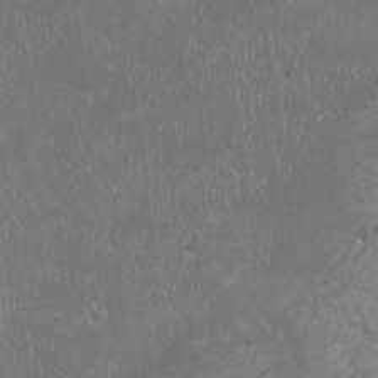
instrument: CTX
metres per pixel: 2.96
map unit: HNhu
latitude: -1.4077
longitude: 1.9556
